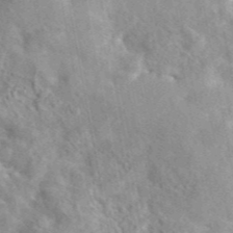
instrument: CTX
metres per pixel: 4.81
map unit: eAb
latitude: 44.7813
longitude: 112.1795
